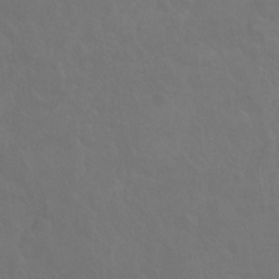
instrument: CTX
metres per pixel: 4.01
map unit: Hto
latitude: -7.6344
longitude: -38.5924
